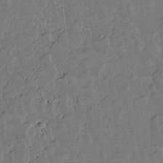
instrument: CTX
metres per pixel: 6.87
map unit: lAvf
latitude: 15.2915
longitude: -127.3482
